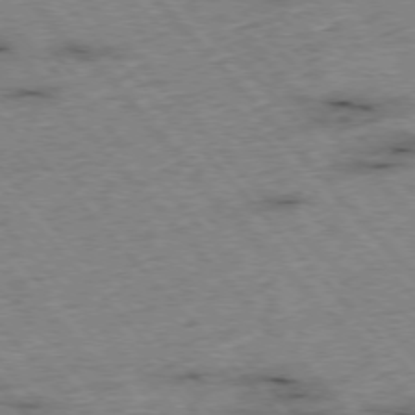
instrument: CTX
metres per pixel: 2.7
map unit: Hpe
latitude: -76.4629
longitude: -16.4034
